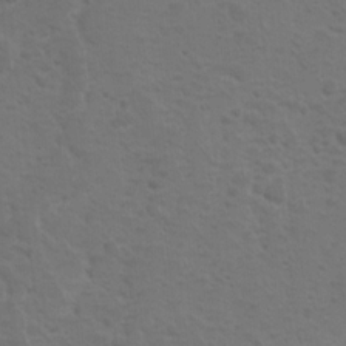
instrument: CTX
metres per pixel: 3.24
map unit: Ave
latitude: 10.3845
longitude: -104.1200
